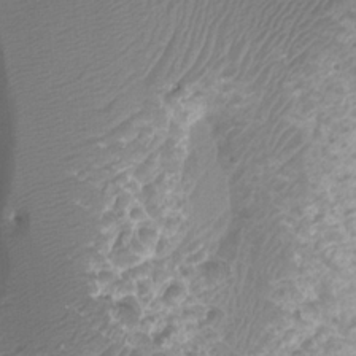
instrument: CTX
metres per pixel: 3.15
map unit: Htu
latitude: 2.8758
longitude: -21.5749
